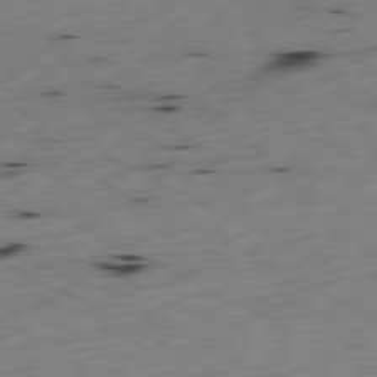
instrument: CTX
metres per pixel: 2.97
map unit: Ap
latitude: -80.4629
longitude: -70.3278
